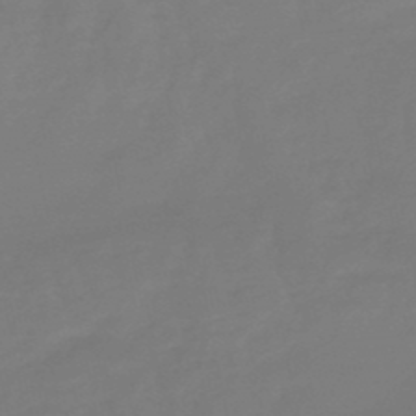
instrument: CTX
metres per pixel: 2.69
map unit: lHb
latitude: -49.3132
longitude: 78.6707
